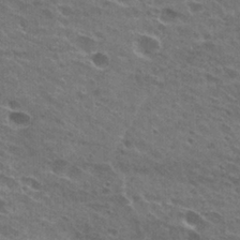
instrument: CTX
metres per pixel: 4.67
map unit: Hto
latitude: 26.3278
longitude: -43.7639
